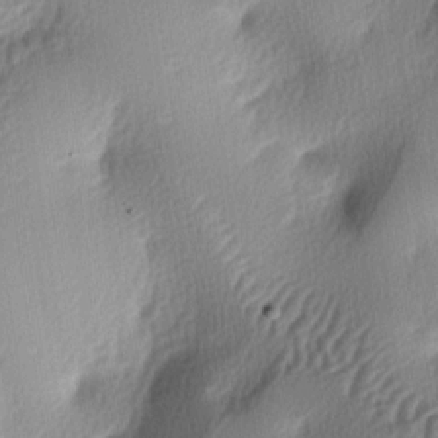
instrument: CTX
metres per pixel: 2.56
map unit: lAa
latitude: -5.9367
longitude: -123.9150
